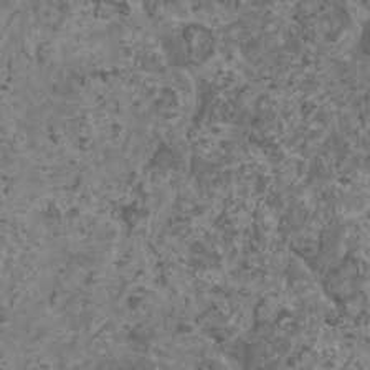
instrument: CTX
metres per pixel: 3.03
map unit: HNhu
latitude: 1.6693
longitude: 3.2942
